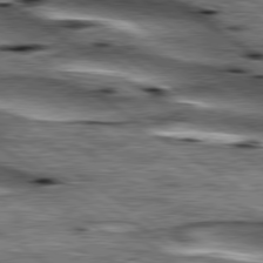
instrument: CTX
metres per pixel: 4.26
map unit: lApd
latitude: 79.7828
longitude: -48.7057
